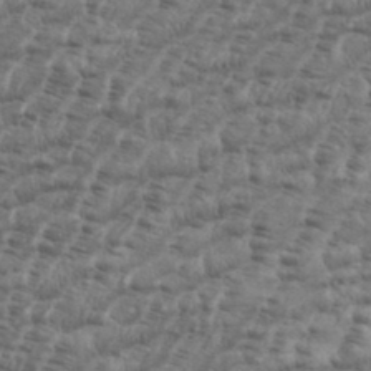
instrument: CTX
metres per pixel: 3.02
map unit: eHh
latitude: 35.9717
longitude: -136.4412
